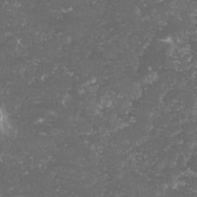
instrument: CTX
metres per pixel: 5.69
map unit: lHvf
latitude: -15.0109
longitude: -99.6693
